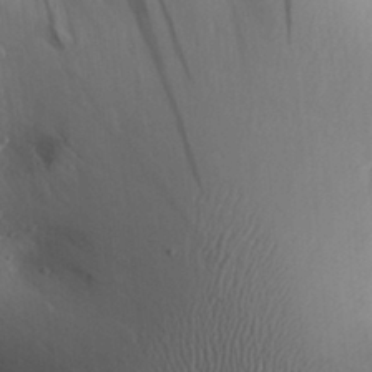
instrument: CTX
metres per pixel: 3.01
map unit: Aa
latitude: 31.0081
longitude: -143.9150
